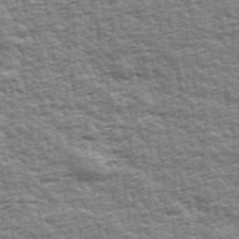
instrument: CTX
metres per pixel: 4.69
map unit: Ave
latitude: 42.8569
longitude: -112.1956
